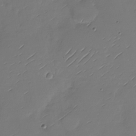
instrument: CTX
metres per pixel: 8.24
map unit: Nhu
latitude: -28.9731
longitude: -60.2333
